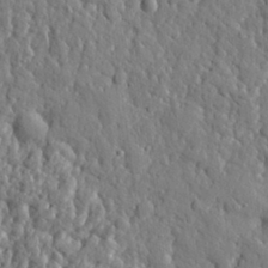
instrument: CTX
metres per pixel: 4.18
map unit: eHh
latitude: 27.7639
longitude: -76.3845
